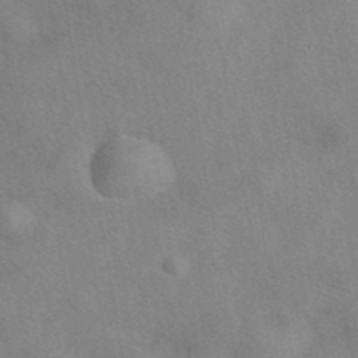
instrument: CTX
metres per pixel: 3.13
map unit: eAb
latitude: 40.8569
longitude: 108.2550
